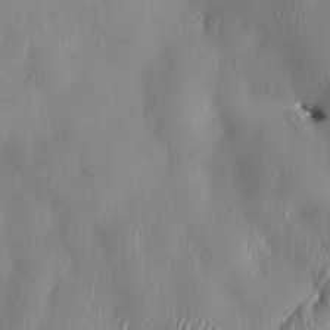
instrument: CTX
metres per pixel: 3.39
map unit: HNhu
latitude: 3.5938
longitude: -4.8569
